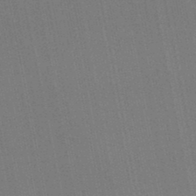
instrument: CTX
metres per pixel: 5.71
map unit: lHb
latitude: -46.8408
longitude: 78.1605
